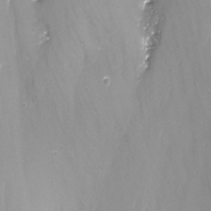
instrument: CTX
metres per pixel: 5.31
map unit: Nhu
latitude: -13.7100
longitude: -66.6301
